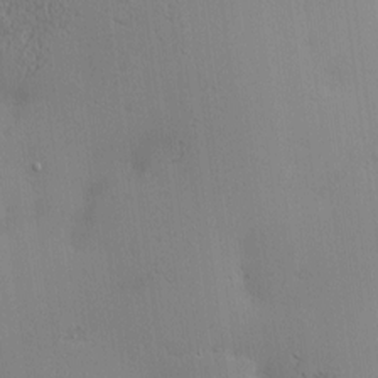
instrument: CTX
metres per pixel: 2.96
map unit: Nve
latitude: -9.1998
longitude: 174.3495
